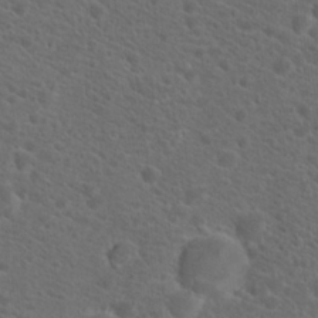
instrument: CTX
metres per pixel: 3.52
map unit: Hto
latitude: 19.9717
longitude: -38.4790
